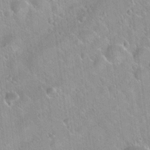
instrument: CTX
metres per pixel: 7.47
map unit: Hto
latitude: 20.3090
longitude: -53.6694
